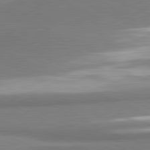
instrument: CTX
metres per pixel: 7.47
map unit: lApd
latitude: 81.5938
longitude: 166.9353
